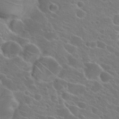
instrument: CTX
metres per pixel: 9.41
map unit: Hto
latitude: 24.2144
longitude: -39.6127
